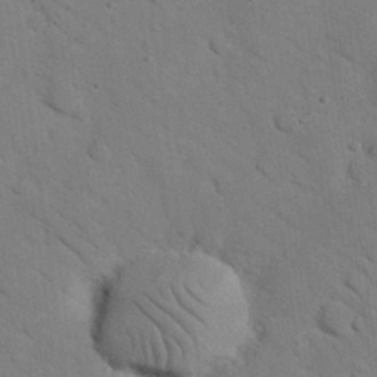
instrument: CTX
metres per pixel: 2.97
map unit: Nhu
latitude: 24.6679
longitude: -74.1956
